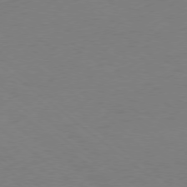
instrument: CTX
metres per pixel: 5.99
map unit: Ap
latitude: -79.1053
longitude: -56.8002
